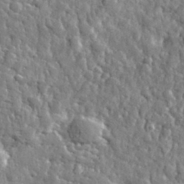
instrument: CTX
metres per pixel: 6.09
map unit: eHh
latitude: 35.4426
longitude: -80.4412
